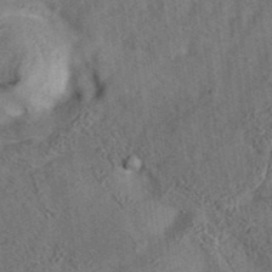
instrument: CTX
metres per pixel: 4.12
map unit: eAb
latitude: 35.3292
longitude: 109.4832
